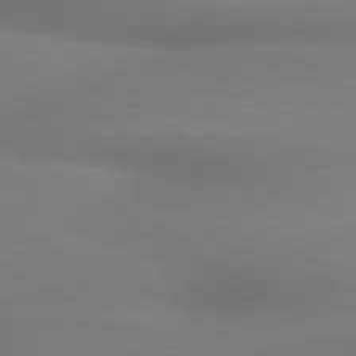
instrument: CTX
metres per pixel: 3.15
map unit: lApd
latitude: 80.4979
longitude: 120.0094
